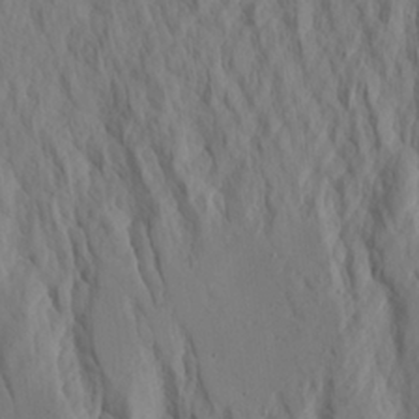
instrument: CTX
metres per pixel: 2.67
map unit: Aa
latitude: 20.7435
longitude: -143.5560
